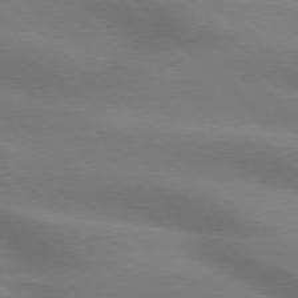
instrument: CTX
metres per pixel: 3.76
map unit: lApd
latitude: 75.4238
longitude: -61.8583
